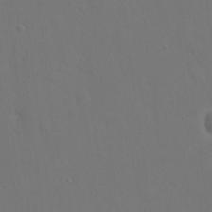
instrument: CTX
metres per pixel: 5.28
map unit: eHh
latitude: 18.9702
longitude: -67.1781
